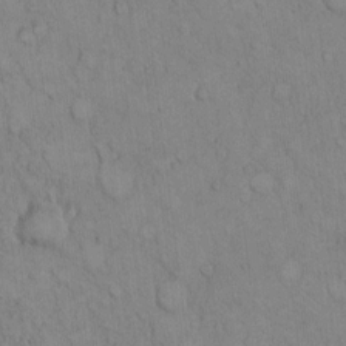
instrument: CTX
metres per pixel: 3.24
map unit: Hto
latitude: 8.3656
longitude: -60.5923
